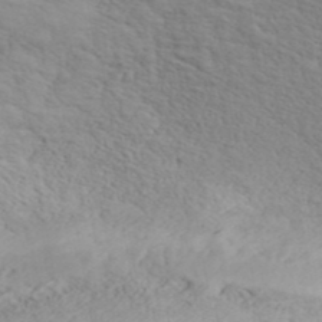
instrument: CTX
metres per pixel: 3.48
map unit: ANa
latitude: 42.3089
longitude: 53.0675
